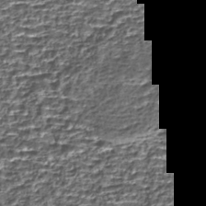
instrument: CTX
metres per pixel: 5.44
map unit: Nhe
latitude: -45.6533
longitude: 152.4629
